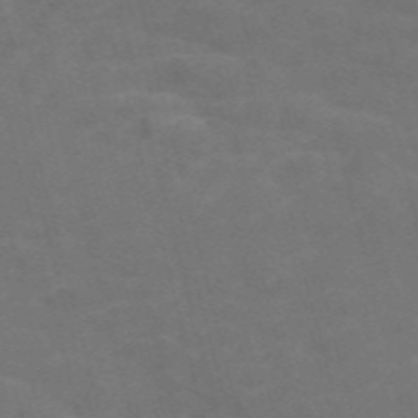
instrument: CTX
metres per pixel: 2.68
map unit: Nve
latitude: -58.3873
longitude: 56.9919
